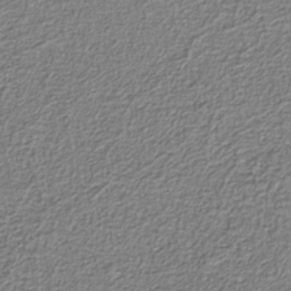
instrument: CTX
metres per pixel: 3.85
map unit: eAb
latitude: -37.8611
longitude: 52.9541
